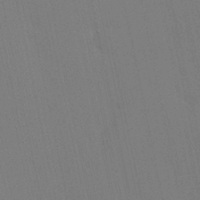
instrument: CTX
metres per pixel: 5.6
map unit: HNhu
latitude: 6.6113
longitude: 4.5196
